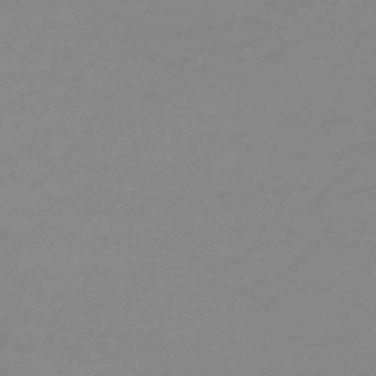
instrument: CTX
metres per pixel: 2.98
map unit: eHb
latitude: -45.0864
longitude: 86.5952
